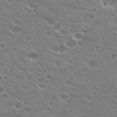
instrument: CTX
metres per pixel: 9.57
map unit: Hto
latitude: 23.7072
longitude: -41.8016
